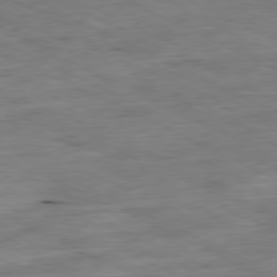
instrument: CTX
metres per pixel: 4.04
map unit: Ap
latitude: -80.6330
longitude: -75.1970
